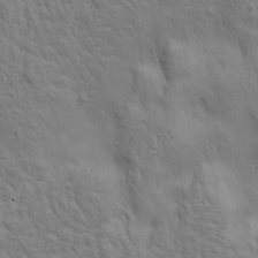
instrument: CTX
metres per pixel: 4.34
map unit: Aa
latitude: 21.4616
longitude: -141.9906
